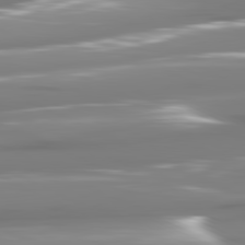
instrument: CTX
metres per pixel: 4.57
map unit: lApd
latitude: 81.3482
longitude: -140.6679
